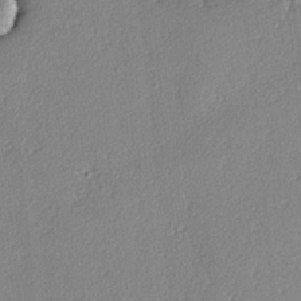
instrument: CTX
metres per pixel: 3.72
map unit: lAvf
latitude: -4.8408
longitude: -108.2144
